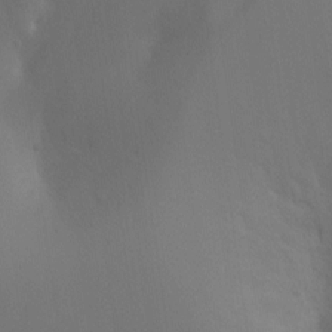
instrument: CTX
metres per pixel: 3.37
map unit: Ht
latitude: -8.9542
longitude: -24.3845
